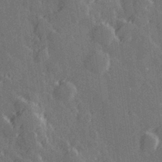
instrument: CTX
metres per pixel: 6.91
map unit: Hve
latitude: 27.5371
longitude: 145.6533
